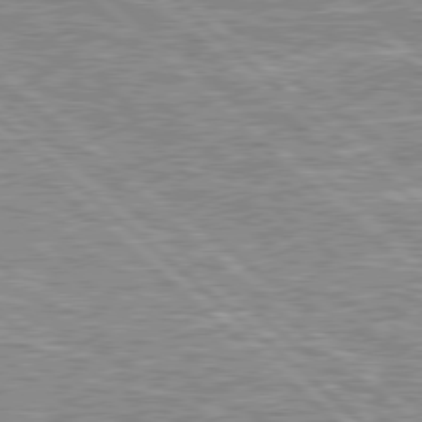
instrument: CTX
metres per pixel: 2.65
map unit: Hpe
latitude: 78.5924
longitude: -156.9702
